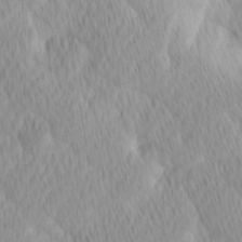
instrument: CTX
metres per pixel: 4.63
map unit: Ave
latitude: 12.4034
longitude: -106.8758
